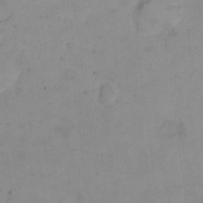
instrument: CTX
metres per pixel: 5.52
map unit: eHh
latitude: 22.8569
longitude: -62.4601
